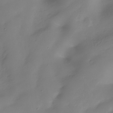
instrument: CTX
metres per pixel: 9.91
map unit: Hve
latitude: -31.1242
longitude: 89.7666
